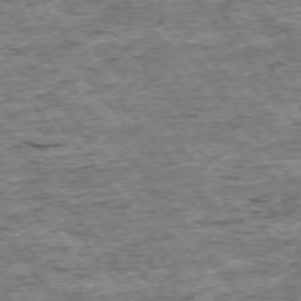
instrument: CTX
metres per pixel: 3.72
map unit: Ap
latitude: -74.9731
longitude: -86.9325
